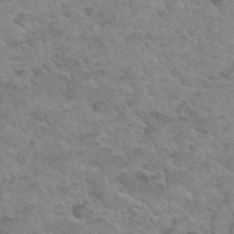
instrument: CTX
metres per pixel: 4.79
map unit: Hto
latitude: 34.7624
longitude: -52.4223
